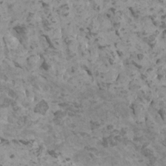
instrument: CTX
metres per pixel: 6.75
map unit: HNhu
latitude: 0.8191
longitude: 2.6896
